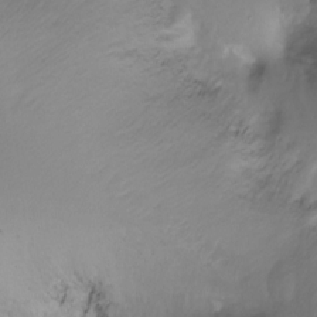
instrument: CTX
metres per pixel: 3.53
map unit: Ht
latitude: -11.7478
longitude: -46.7813
